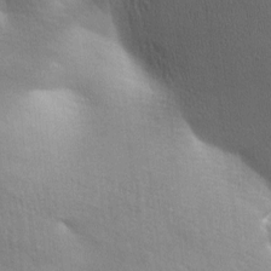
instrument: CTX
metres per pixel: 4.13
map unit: lAa
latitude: -7.9745
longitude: -125.0836
